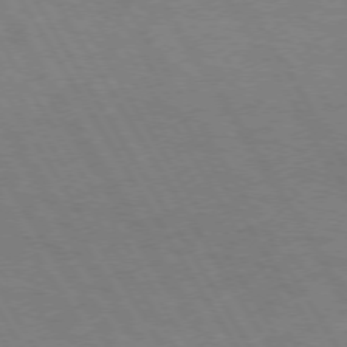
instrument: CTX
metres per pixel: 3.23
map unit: lApd
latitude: 72.6680
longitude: -57.2348
